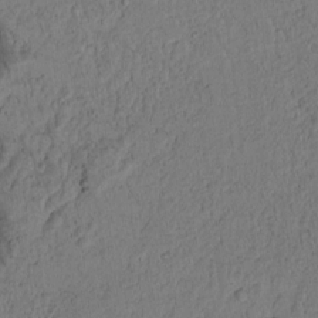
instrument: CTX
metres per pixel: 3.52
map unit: Htu
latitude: -1.4455
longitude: 170.1039
